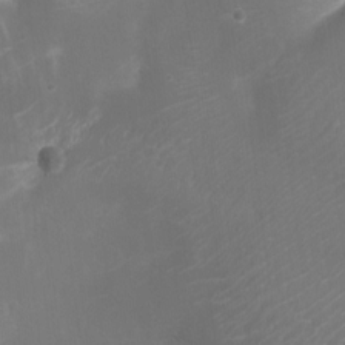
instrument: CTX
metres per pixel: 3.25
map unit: Ht
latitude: -17.0109
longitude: -44.0822
